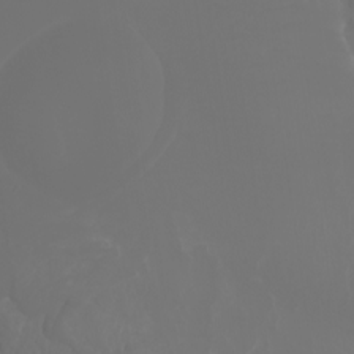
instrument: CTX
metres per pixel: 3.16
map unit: Nhu
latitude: -7.1620
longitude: -82.8757
